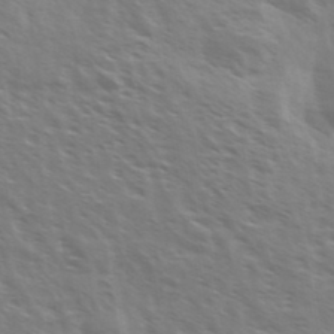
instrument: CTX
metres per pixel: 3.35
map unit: Ave
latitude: 37.3671
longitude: -111.1214
